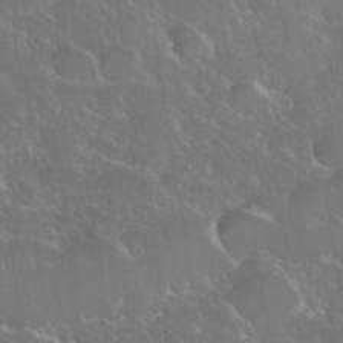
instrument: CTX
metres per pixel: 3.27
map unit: eHh
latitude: 37.5371
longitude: -61.3481
